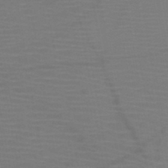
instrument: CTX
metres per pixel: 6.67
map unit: HNb
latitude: -46.9541
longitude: -43.8772
